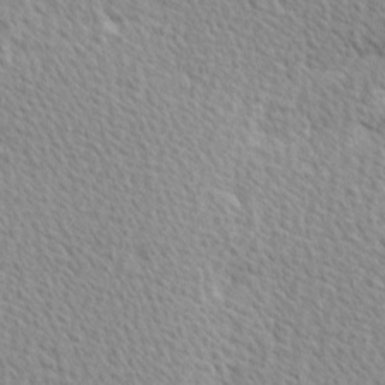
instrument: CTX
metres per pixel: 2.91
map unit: Hve
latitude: 2.2900
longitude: -121.7828
